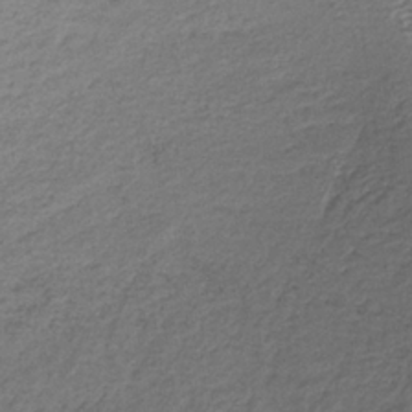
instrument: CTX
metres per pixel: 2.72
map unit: lHb
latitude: -34.6518
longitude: 63.0864
